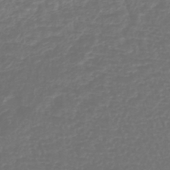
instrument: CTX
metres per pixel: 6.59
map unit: lHb
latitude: -43.1998
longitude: 65.0109
